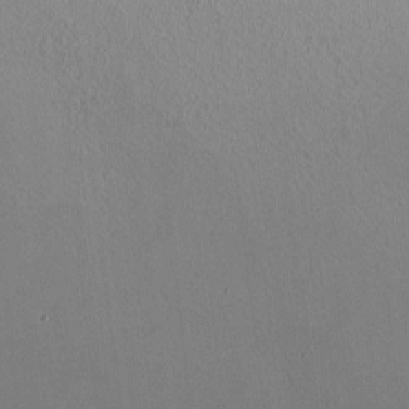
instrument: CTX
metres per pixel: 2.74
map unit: HNhu
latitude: -0.6141
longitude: -0.2522
